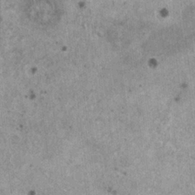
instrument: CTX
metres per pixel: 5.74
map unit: HNhu
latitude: 0.9891
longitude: 4.4629
